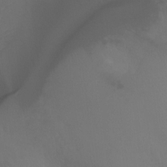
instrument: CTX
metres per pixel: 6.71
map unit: Ht
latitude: 0.0255
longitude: -46.1200
